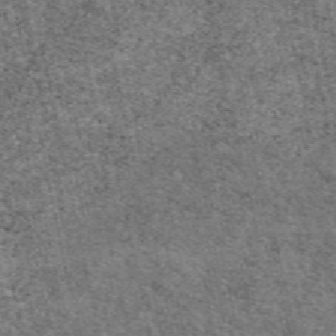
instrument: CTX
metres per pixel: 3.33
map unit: eAb
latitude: 49.2537
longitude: 105.8422
